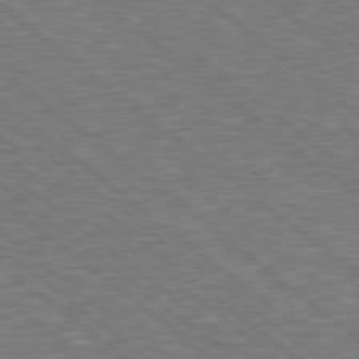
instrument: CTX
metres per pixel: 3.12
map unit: Hpe
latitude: 78.6491
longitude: -170.6490
